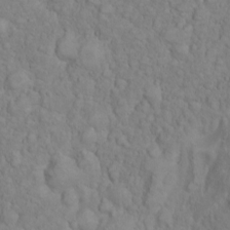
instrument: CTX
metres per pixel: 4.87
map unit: eHh
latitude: 1.6505
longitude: -56.2522
